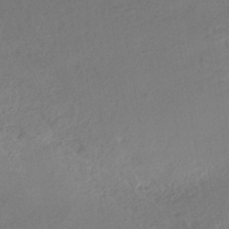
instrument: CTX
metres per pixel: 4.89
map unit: HNhu
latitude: -40.4818
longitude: 95.2376
